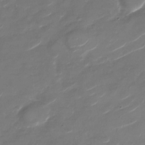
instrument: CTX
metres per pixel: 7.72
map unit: Nhu
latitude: -28.9542
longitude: -73.6883
